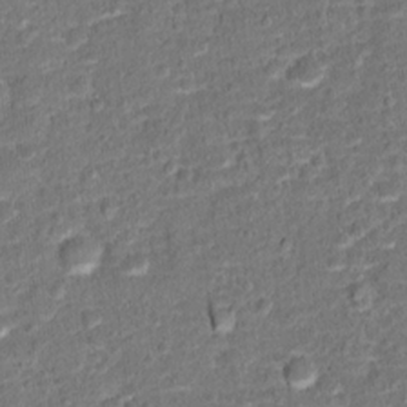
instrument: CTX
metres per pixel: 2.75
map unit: Hto
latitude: 15.2537
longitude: -39.1970
